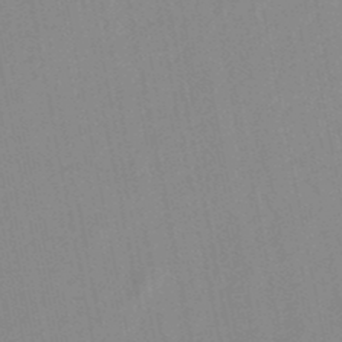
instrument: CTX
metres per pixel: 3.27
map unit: lHb
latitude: -48.9920
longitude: 72.0850
